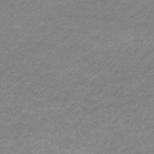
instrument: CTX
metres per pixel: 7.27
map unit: eHb
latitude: -33.5210
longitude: 70.3495
